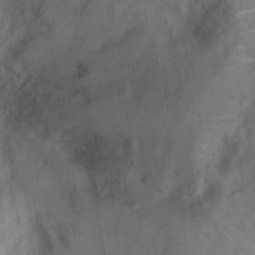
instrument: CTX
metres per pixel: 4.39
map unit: Ht
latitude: 12.3090
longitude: -40.3089
